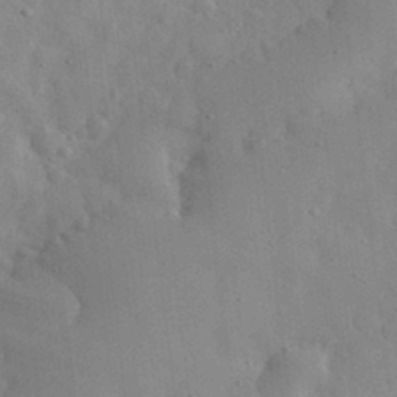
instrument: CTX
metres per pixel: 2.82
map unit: eHh
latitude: 31.4049
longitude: -71.9528
